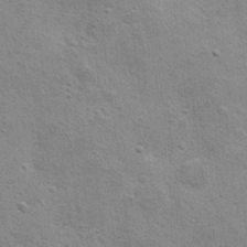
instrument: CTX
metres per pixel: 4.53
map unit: Hto
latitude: 11.3860
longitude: -37.0458
